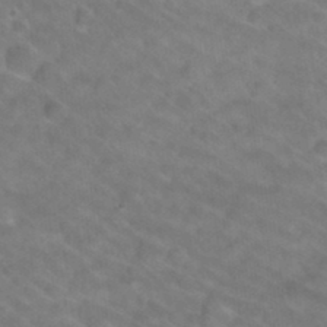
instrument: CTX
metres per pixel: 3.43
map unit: Nhu
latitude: 26.8569
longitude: -55.0836
